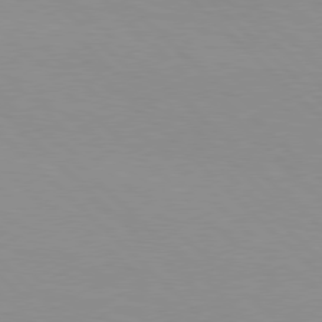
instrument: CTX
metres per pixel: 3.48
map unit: Hpe
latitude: 77.4993
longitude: -160.8947
